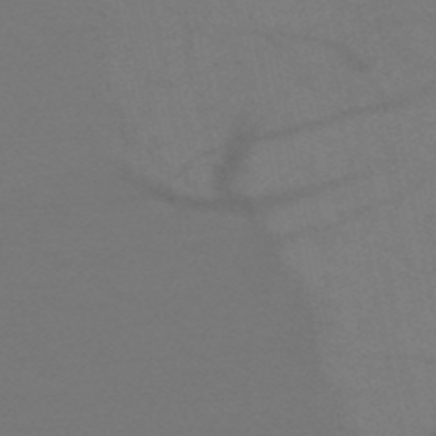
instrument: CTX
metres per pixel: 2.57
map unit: HNb
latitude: -51.7666
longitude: -43.3482
